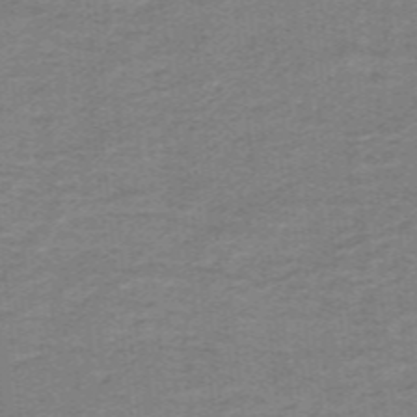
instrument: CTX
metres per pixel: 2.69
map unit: lHb
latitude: -41.4265
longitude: 54.0850
